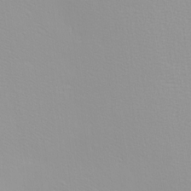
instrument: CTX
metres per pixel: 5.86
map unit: eHh
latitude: -8.4062
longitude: -70.6112
